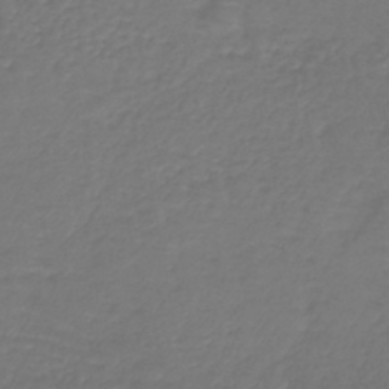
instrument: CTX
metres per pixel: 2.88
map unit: lHb
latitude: -42.6707
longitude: 71.7100
